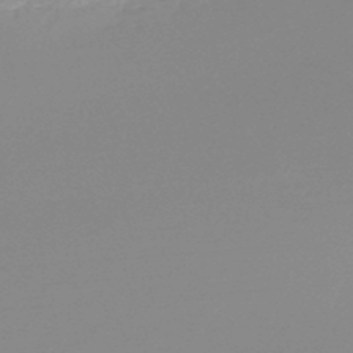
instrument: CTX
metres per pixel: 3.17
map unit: lHb
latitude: -48.3684
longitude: 68.0661
